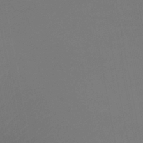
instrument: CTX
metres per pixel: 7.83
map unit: lHb
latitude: -38.6519
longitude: 74.7841
